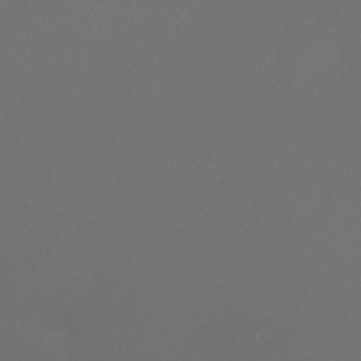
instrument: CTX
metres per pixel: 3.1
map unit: Nhu
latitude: -7.7099
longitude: -73.8206
